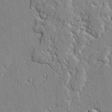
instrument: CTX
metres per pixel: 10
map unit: lAvf
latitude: -2.0849
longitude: -109.2537
